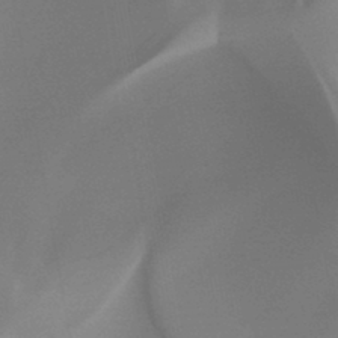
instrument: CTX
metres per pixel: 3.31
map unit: HNb
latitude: -44.5385
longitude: -44.7057
